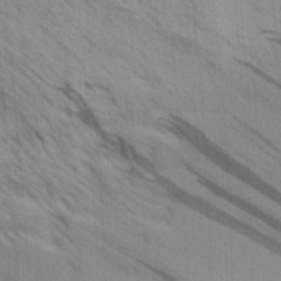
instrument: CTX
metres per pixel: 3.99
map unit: Aa
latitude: 30.8947
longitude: -135.4804
